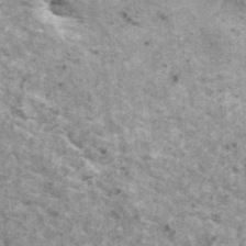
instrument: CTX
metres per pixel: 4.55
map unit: HNhu
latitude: 2.0822
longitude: 4.7085
